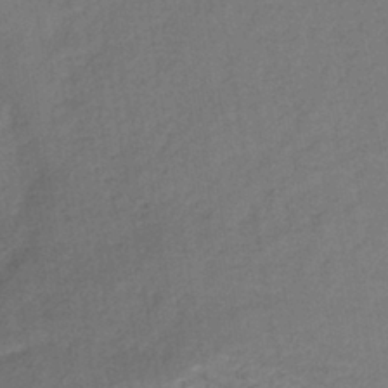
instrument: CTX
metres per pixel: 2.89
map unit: lHb
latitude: -38.7085
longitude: 71.4832
